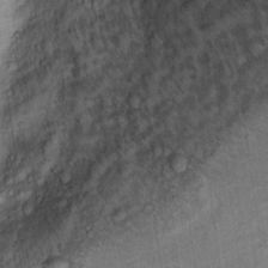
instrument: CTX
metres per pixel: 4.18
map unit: Ht
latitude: 9.0836
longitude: -36.3656
